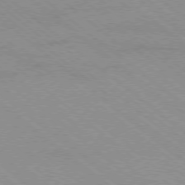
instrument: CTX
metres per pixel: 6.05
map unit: Ap
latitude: -78.7652
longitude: -65.2159
